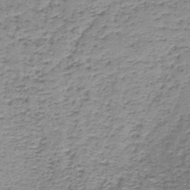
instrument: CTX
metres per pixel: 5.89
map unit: lHb
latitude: -44.1795
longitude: 58.5762
